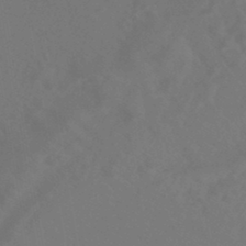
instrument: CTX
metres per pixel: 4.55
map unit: eHb
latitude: -43.7099
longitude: 88.3306
